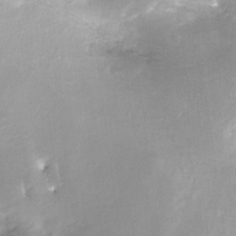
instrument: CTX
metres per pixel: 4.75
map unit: Nve
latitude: -24.6707
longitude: -109.3670
